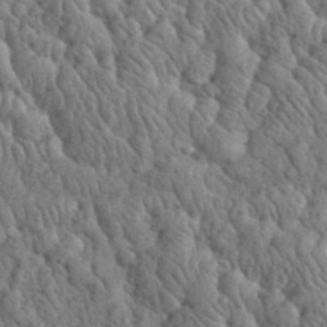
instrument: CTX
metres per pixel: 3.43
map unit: eHh
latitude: 33.2537
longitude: -66.5545
